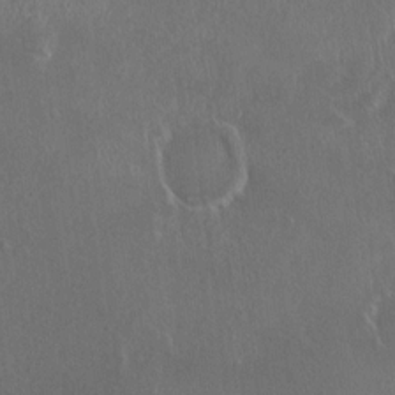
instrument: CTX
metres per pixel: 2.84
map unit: HNhu
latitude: 2.1011
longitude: 6.5762
